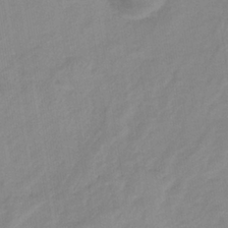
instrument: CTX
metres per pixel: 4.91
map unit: lHb
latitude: -35.5966
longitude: 73.1053
